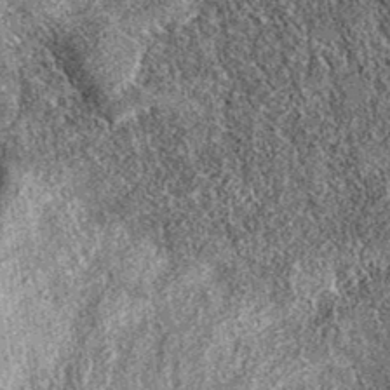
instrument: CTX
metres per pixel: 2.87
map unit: eAb
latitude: 38.5168
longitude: 109.2943
